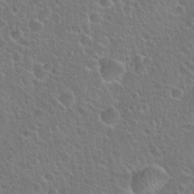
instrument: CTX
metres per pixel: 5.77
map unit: Hto
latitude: 25.9717
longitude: -50.4601
